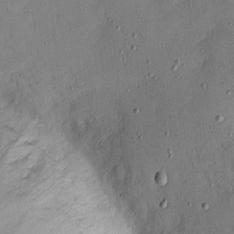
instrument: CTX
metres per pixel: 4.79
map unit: eHh
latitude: 4.8191
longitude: -71.2348
